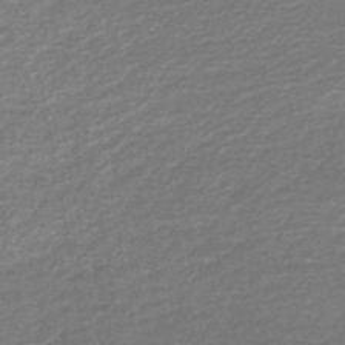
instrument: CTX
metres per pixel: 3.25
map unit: HNb
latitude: -48.0850
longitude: 55.4643
